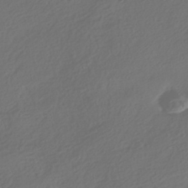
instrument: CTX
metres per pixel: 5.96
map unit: HNhu
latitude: -42.0472
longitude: 106.2551
